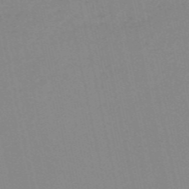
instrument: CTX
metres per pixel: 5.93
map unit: HNb
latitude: -56.1417
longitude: -42.4601
